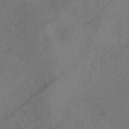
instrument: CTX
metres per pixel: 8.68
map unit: eHb
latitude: -39.1998
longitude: 77.1620
